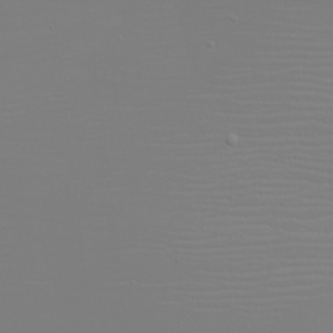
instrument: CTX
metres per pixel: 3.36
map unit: eHh
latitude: -5.9367
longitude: -83.8961
